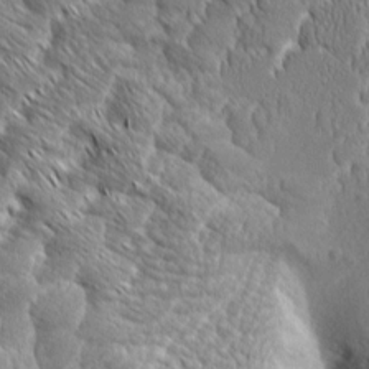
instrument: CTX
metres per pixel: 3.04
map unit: Aa
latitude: 8.6491
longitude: -132.5924
